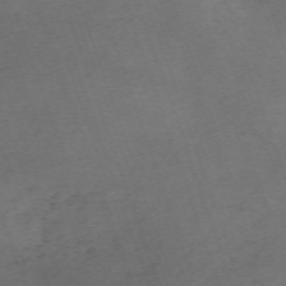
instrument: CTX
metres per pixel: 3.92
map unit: Nhu
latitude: -67.3132
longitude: 39.9556
